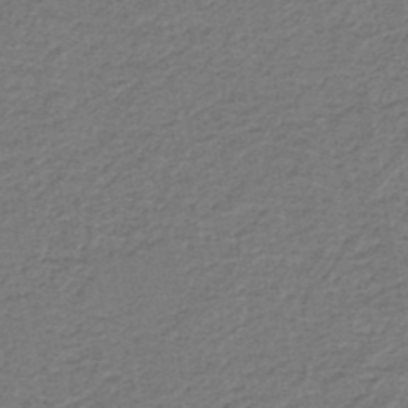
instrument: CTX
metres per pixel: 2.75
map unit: lHb
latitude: -39.7478
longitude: 54.9164
